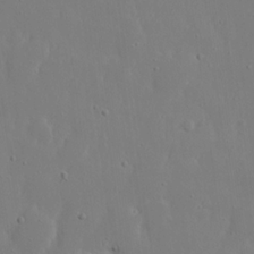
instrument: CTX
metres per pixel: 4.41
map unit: eHh
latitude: 20.6113
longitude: -72.2523
